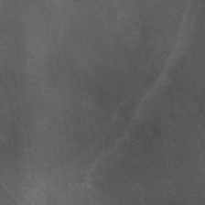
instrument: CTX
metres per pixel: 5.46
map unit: Ave
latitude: 0.8002
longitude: -111.7828
